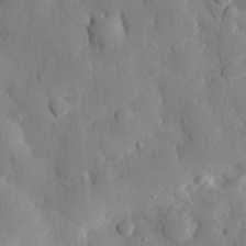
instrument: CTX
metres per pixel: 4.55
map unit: eHh
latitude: 28.0255
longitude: -77.5560
